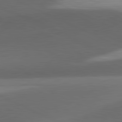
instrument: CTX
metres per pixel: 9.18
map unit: lApd
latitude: 81.5749
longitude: 134.3117
